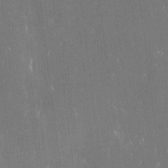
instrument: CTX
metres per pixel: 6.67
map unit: Htu
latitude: -6.5196
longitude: 175.9178
